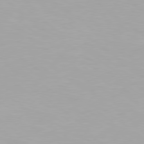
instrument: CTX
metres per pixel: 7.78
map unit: Hpe
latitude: 78.4979
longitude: -142.8002
